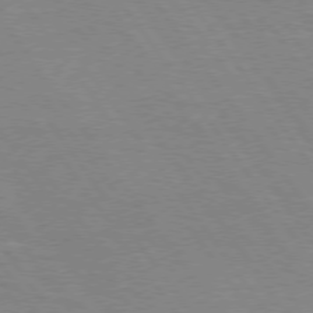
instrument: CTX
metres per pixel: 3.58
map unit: Hpe
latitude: 74.9892
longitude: -142.5735
